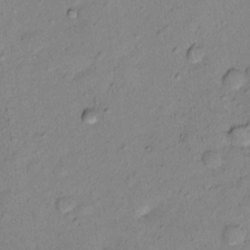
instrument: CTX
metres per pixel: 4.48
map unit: Nhu
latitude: 12.1578
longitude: -29.2915
